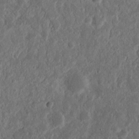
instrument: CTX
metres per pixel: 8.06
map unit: Nhu
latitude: 14.5168
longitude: -73.5749
